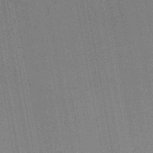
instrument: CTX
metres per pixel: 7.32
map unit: lHb
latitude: -47.3887
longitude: 66.6896
